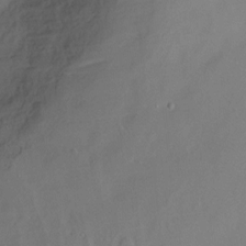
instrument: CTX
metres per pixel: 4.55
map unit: Ht
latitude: -14.9542
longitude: -42.4223
